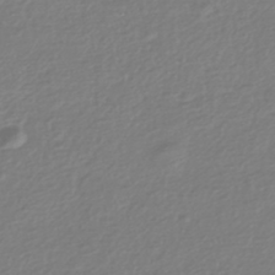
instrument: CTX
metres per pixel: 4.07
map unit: HNhu
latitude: -44.0094
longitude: 96.5007
